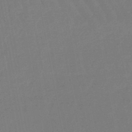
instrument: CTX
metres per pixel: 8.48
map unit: eHb
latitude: -46.8786
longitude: 80.1984
